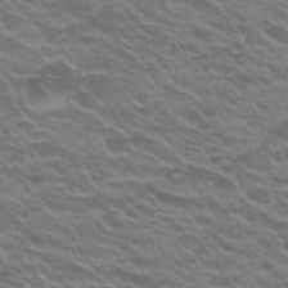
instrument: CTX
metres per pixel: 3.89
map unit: Hto
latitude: 23.1214
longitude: -37.4238
